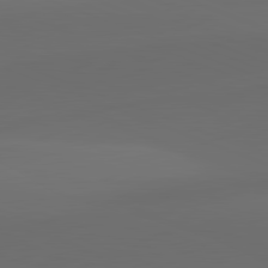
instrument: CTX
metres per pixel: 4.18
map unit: lApd
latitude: 81.9150
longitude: 131.2754
